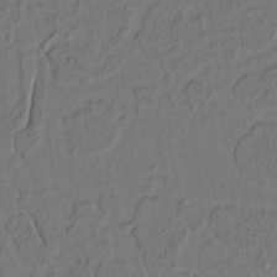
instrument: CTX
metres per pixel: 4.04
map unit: lAvf
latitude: 8.8380
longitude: 166.1417
